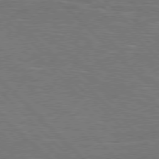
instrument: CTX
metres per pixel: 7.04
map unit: Hpe
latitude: 77.2159
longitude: -127.1970
